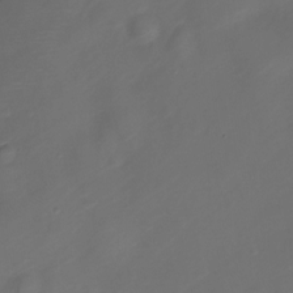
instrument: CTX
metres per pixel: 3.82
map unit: Nve
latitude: -20.5007
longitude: 106.8786
